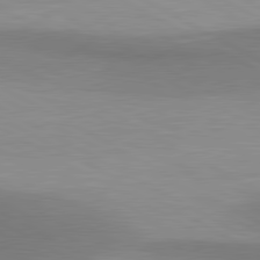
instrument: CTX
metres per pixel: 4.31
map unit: lApd
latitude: 80.9703
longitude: 158.6329
